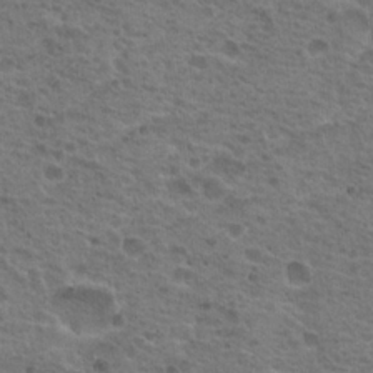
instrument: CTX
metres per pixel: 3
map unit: Hto
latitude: 18.9891
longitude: -31.8962
